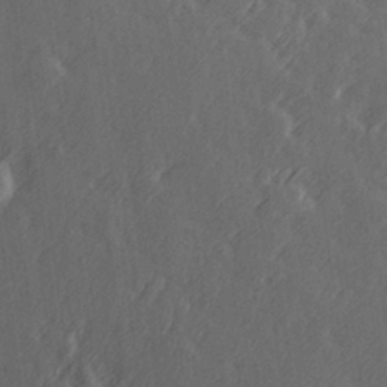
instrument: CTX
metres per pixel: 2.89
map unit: Hve
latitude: 26.5357
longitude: 146.1794
